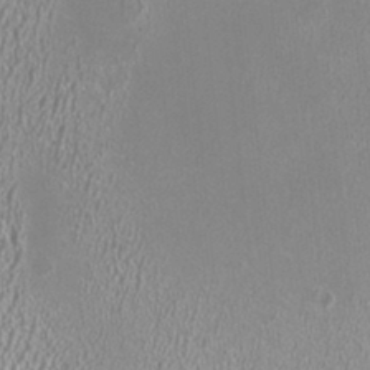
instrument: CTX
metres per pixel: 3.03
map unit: HNhu
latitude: -0.0850
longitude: 0.4440
